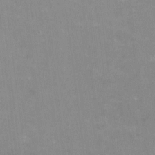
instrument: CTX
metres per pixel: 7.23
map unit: HNhu
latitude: -0.4062
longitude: -4.1578
